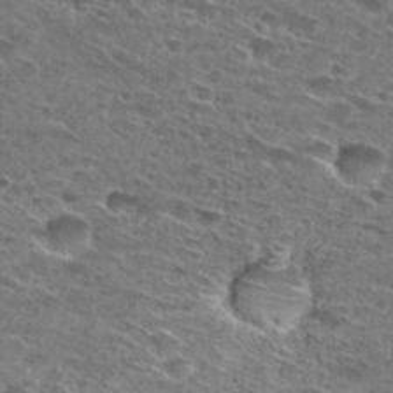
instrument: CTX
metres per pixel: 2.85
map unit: Hto
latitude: 29.2537
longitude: -46.6113
